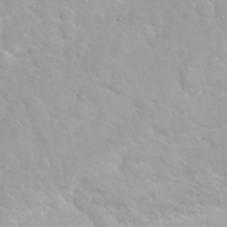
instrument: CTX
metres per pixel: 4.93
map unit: eHh
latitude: 31.9906
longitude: -61.0080
